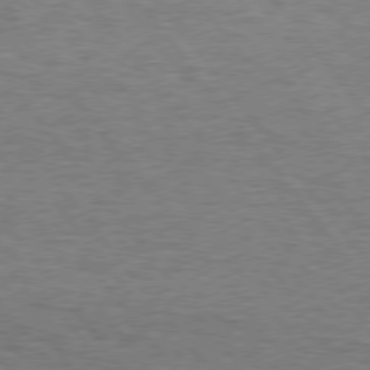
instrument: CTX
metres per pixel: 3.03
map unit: Hpe
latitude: 75.2537
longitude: -151.1214
